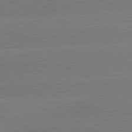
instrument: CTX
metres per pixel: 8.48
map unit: lApd
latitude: 81.0458
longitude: -155.7450
